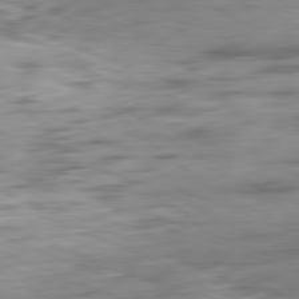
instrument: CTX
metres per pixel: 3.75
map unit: Ap
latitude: -81.8423
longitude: -80.0633
